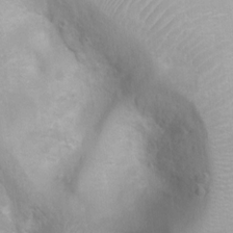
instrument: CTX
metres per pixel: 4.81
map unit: Htu
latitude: 3.7827
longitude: -21.8961
